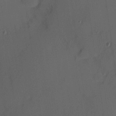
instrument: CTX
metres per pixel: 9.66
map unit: Hve
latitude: 13.4804
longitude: -89.7639
